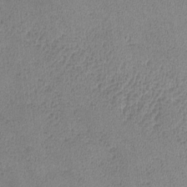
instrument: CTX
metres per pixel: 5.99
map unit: lHvf
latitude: -12.9353
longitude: -100.4979
